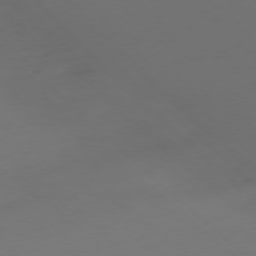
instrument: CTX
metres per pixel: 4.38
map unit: Ap
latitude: -76.2550
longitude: -79.0270
